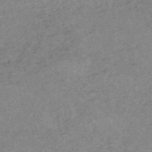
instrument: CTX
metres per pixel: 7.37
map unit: HNb
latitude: -54.4818
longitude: -42.7057
